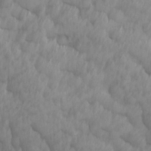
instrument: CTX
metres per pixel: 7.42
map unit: Ave
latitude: 13.1970
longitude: -106.1011
